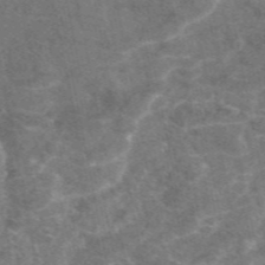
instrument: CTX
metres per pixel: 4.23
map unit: eAb
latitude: 47.3860
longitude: 118.6518
